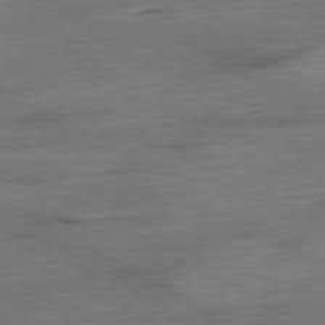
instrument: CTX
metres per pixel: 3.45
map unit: Ap
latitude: -80.5763
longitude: -83.5182
